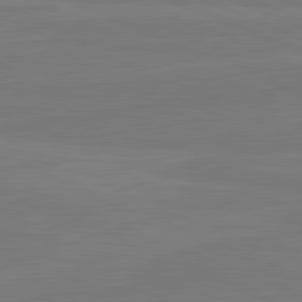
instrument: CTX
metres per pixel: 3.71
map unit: lApd
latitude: 81.9150
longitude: -178.5168
